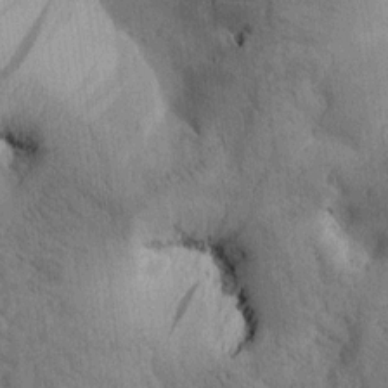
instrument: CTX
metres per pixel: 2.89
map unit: Htu
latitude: 0.0444
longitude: 174.5006
